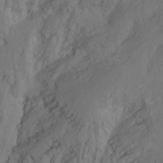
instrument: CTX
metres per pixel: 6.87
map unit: Nhu
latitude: -14.3496
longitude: -55.1025
